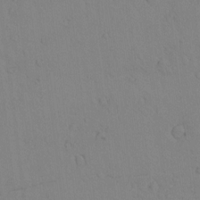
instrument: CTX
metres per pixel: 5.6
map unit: lAvf
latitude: 8.2712
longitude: 169.5588
